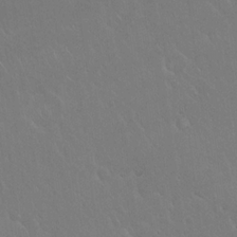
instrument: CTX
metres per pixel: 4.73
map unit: Hto
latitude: 19.8772
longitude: -58.0444
